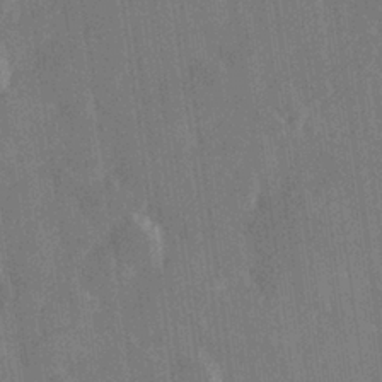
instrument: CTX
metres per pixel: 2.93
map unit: Hve
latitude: 28.4601
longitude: 147.5588
